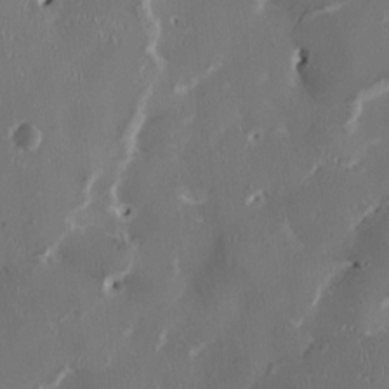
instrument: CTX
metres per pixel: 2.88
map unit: HNhu
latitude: 1.1970
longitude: -4.7057
